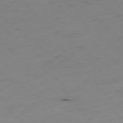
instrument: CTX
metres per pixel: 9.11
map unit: Hpe
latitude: -78.8597
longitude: 16.2362
